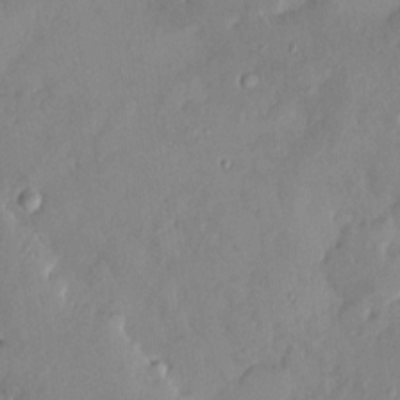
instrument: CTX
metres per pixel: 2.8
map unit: HNhu
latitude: 7.9717
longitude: -1.1214
